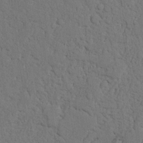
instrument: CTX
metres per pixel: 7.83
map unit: Nhu
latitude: 20.0255
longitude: -76.4601
